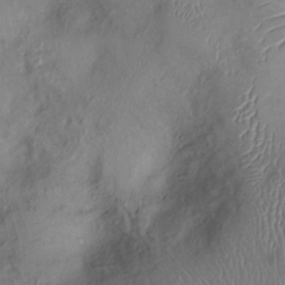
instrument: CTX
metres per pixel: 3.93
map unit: Ht
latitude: 0.3656
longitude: -13.8772
